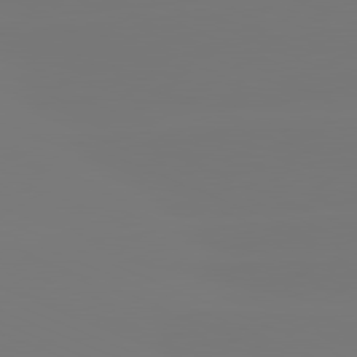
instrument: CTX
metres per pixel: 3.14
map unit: lApd
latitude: 81.3671
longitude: -150.4601
